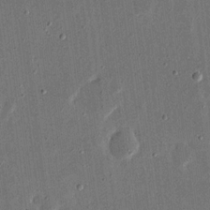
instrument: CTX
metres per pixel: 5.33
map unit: eHh
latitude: 16.4223
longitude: -70.6112
